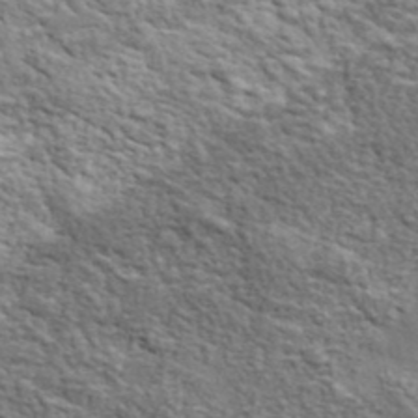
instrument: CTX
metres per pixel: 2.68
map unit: lHvf
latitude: 37.9339
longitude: -88.6491
